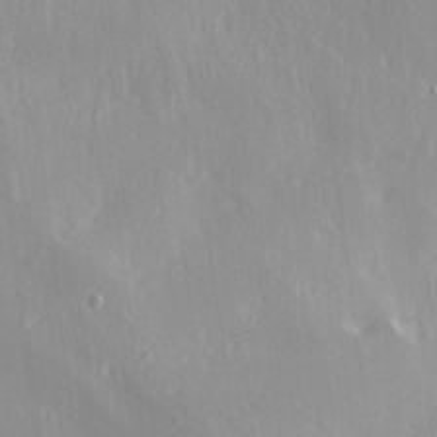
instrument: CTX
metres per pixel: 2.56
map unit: Ave
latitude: 0.5357
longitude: -113.6127
